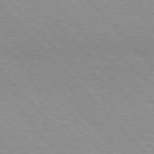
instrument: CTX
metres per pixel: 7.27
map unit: Hpe
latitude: 76.2144
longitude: -154.5546
